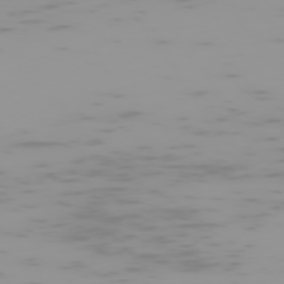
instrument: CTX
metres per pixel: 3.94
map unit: Hpe
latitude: -74.7464
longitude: 6.7652
